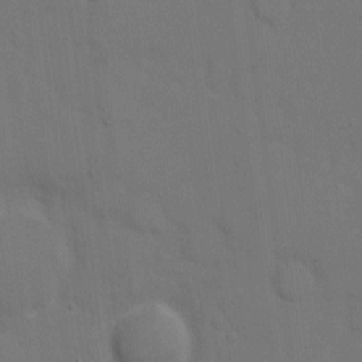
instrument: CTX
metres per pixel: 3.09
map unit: eHh
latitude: 7.3671
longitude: -67.4993
